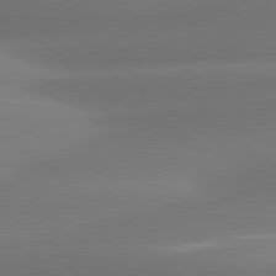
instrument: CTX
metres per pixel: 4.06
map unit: lApd
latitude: 80.8191
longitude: -165.0269
